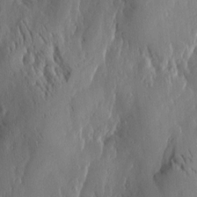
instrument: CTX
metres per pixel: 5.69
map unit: Htu
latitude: 0.0255
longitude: -177.1592
